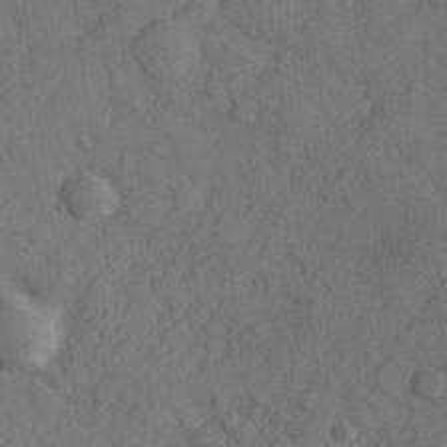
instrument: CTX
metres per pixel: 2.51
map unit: Hve
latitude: 24.7435
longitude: 148.0472
